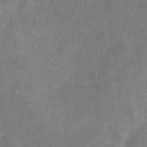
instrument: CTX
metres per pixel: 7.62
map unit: Nve
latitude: -24.8408
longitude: 106.6897
